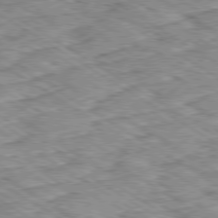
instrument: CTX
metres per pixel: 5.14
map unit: Ap
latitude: -80.0661
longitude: -49.3671
